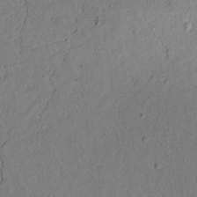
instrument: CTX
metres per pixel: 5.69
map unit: lAvf
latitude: 4.5924
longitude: 167.3510
